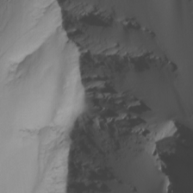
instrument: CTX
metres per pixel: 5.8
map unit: Nhu
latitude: -6.1605
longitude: -95.8773
